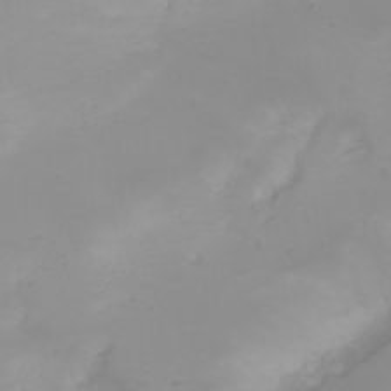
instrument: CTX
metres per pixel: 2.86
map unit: eHh
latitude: 22.0822
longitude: -64.5924
